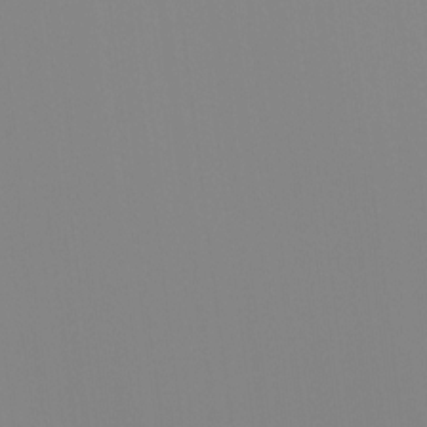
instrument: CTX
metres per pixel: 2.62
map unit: Ht
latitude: -13.7478
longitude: -50.3467
